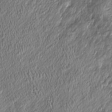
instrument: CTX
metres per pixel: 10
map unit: Htu
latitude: -6.5574
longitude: 159.6155
